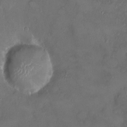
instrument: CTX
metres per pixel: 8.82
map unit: HNhu
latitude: 4.0255
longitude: 6.9919
